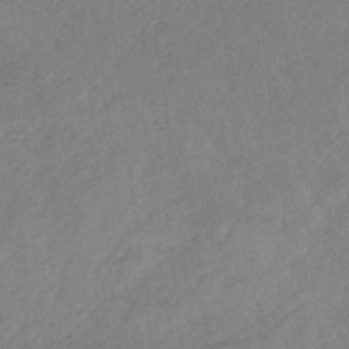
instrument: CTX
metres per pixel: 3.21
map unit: HNb
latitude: -33.1431
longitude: 64.1984
